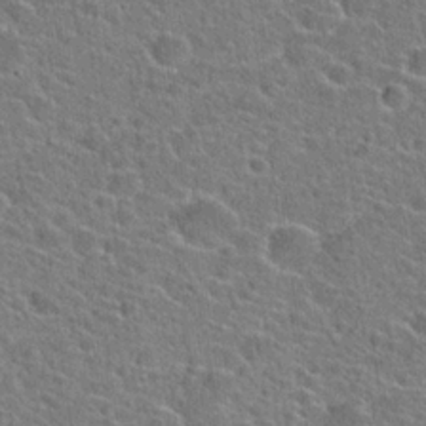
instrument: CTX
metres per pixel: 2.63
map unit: Hto
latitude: 23.2915
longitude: -44.9702
